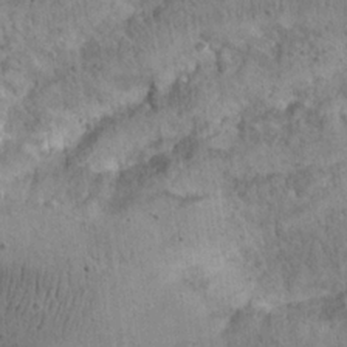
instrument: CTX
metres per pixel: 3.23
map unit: Nhu
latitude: 22.7624
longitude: -67.2159
